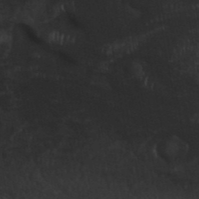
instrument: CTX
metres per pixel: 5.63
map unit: ANa
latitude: 42.1578
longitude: 54.4440
